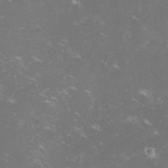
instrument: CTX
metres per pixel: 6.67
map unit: lHvf
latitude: -13.8800
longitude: -100.0822
